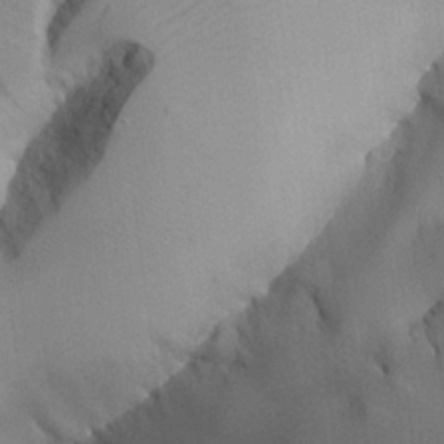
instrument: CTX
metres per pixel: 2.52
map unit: Aa
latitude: 24.9324
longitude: -128.8569
